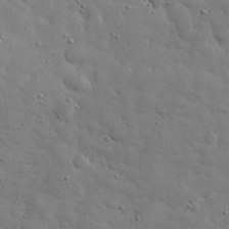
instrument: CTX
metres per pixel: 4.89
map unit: eHh
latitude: 30.9325
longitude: -69.0837
